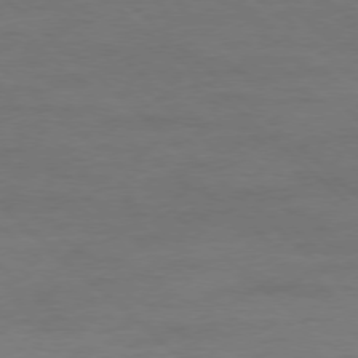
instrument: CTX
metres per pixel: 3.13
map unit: Ap
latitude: -77.9745
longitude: -62.1578
